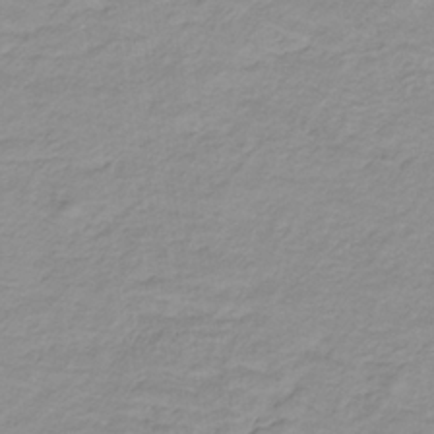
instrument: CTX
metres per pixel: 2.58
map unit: lHb
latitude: -31.9367
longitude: 65.5021
